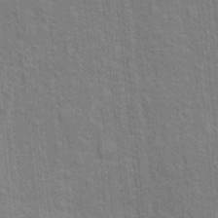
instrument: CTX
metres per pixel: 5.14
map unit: Hto
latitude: 14.5735
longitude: -39.4237
